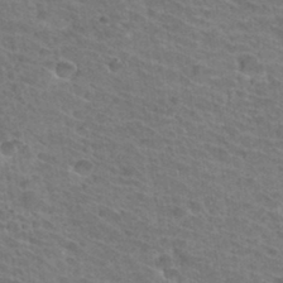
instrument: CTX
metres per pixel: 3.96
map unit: Hto
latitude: 33.5371
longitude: -41.6315
